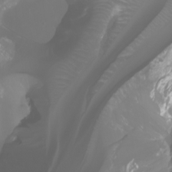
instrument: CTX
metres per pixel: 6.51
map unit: Ht
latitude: -3.5399
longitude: -61.9150
